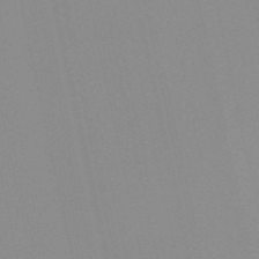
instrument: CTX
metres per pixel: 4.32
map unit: Nve
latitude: -57.2754
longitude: 60.4251
